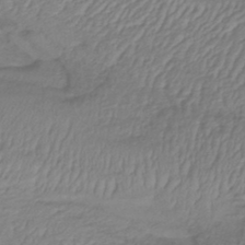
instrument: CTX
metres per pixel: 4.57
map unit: eHb
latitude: -43.6154
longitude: 82.0850
